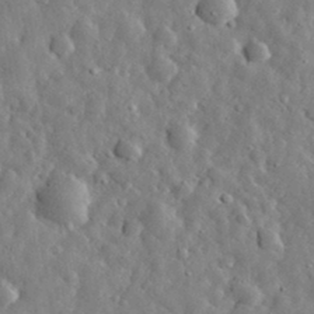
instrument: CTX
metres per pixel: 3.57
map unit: eHh
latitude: 31.7450
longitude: -73.8584
